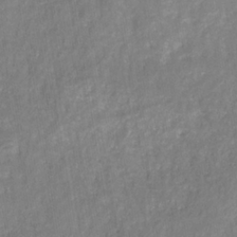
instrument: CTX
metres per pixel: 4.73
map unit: HNhu
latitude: -28.4251
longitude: 73.8233
